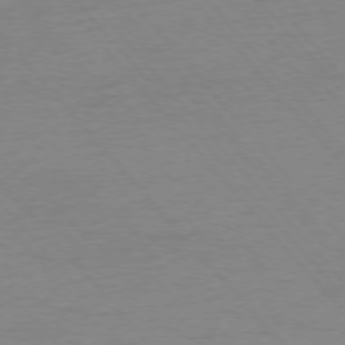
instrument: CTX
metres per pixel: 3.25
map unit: Ap
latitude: -76.3495
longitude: -93.6127
